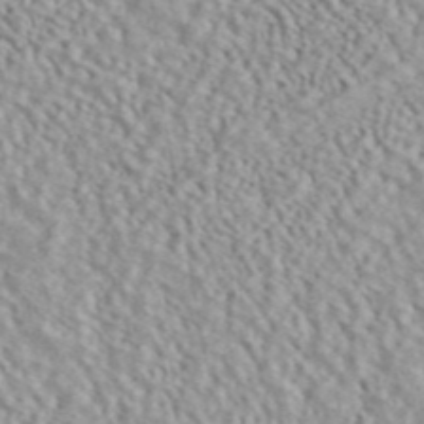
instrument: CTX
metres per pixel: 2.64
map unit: ANa
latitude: 45.2159
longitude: 36.7274
